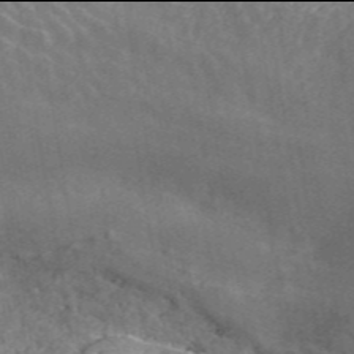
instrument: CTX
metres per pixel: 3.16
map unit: ANa
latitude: 45.9906
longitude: 37.5777
